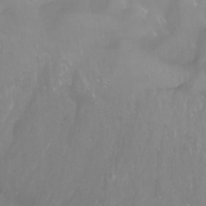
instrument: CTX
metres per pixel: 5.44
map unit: Nhu
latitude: -5.2376
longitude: -77.2915
